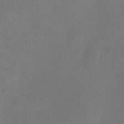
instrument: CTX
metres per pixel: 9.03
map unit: Nhu
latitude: -22.6897
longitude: -71.3859
